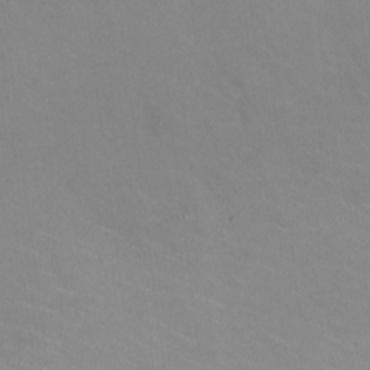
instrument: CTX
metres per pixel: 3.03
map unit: HNhu
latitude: -1.0487
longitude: -2.5734
